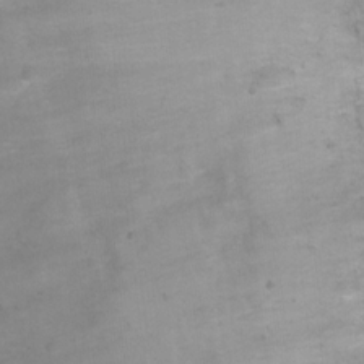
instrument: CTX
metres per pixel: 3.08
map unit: Ht
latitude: 1.9150
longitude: -35.9339
